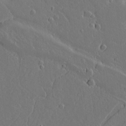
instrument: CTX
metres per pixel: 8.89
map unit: lAvf
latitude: 15.7450
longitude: -129.1781
